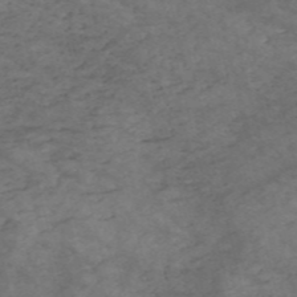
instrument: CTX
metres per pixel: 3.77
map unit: HNb
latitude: -55.6722
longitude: -45.2348
